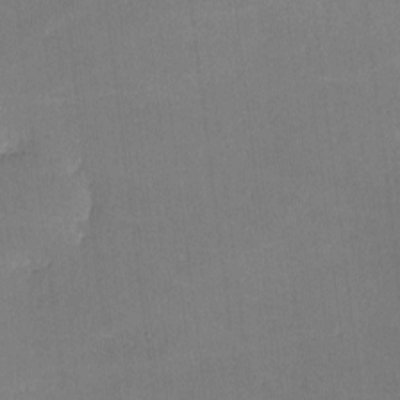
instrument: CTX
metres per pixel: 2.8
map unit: lHvf
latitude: -10.7274
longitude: -101.3860
